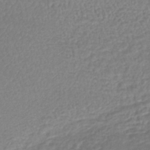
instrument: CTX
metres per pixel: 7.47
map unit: lHb
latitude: -42.2739
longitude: 71.7289
